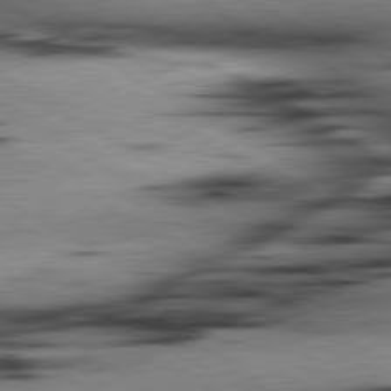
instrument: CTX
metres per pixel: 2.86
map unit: lApd
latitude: 80.4412
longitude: 163.0864
